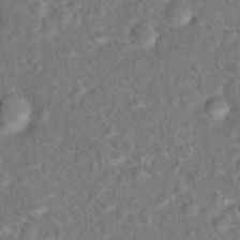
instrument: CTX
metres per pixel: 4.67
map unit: Hto
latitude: 17.8205
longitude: -42.5546
